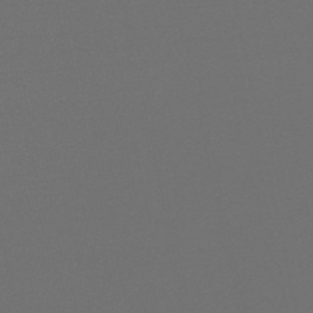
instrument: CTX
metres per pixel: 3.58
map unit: eHb
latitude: -50.7274
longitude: 70.2362
